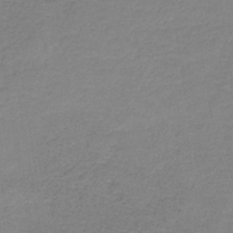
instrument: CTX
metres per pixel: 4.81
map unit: HNb
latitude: -35.4265
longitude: 52.4062
